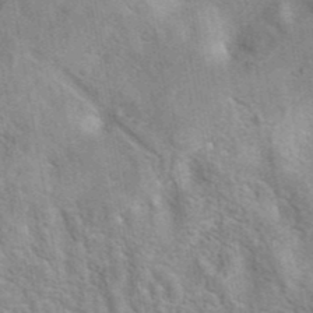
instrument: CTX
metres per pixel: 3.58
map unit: eAb
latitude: 41.2725
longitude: 106.9731
